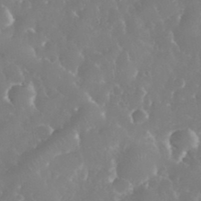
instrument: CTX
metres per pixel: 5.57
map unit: eHh
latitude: 34.6112
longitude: -63.3482
